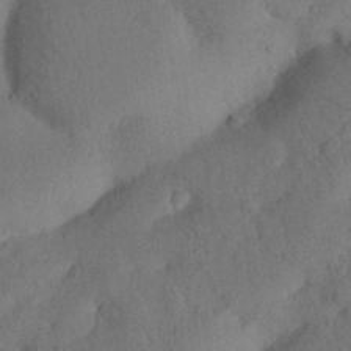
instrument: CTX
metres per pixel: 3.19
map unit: Nhu
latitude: 21.4427
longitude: -74.2145
